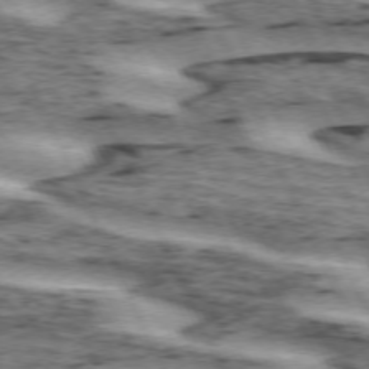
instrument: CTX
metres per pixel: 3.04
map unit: lApd
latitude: 72.5735
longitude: -54.6112
